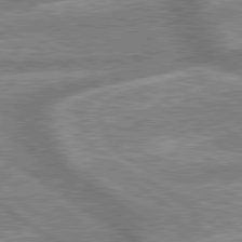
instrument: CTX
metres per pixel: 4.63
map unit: lApd
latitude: 79.7261
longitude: -169.4238
